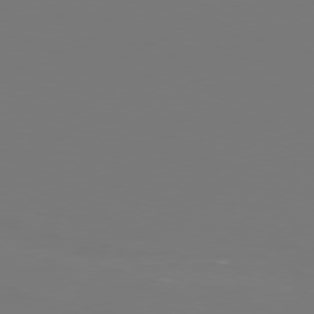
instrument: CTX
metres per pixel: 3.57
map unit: Hpe
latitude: 76.6301
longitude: -137.3860
